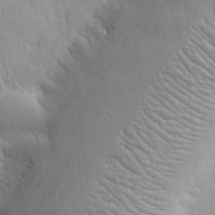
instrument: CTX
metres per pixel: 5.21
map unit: eHh
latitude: 24.5734
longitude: -90.1389
